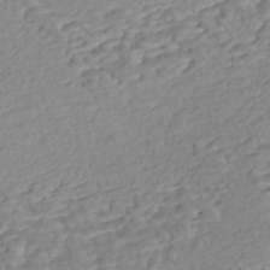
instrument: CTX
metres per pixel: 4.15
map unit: Nhe
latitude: -47.1809
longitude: -172.1010
